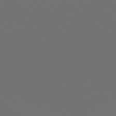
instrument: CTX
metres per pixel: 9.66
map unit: Ap
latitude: -78.2928
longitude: -97.6505
